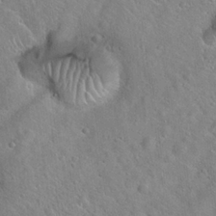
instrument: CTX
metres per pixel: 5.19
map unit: Hto
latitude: 20.2334
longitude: -53.1781
